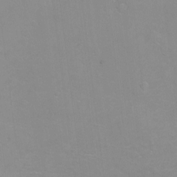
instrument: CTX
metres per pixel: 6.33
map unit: Nhu
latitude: -7.1620
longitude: -51.2726
